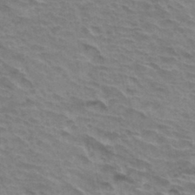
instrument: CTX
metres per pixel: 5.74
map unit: Hto
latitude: 34.2333
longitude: -43.2348
